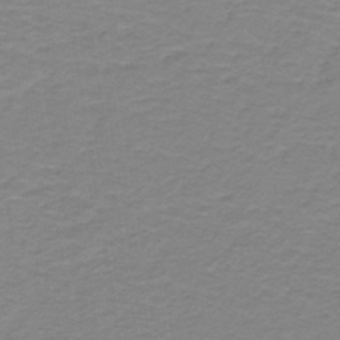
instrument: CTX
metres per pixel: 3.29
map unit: lHb
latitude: -42.4062
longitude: 56.2928
